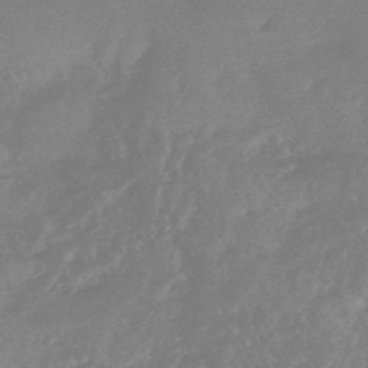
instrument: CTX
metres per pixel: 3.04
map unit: HNhu
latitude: -45.5399
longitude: 91.8234
